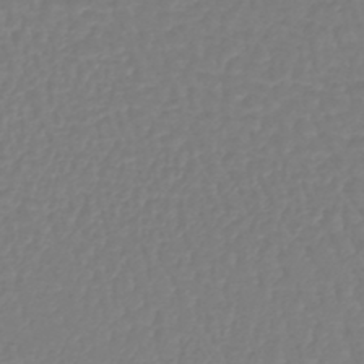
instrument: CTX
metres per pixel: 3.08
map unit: lHb
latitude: -42.2739
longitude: 67.5777
